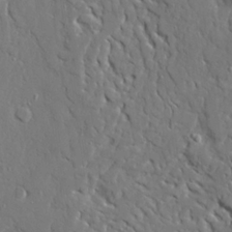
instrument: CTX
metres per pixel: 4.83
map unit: Ave
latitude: 22.7813
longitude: -129.6883
